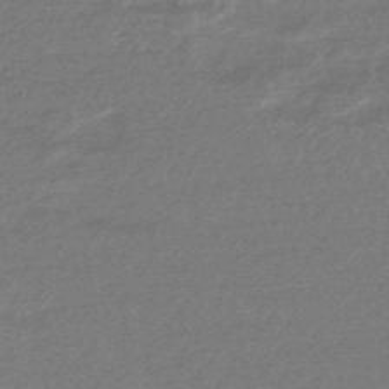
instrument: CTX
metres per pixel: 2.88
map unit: HNhu
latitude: -46.8408
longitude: 89.6533
